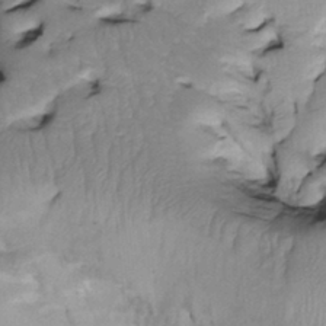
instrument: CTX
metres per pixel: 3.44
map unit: Htu
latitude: -4.6896
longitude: 150.3306
